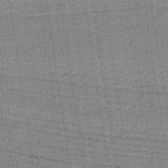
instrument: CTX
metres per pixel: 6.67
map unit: lHb
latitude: -35.8800
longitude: 59.3698
